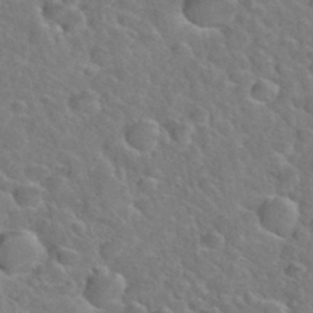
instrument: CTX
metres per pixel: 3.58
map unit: Hto
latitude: 35.5749
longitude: -49.1970
